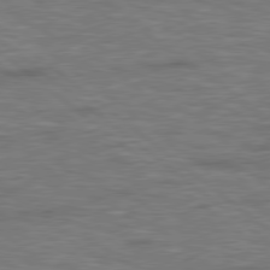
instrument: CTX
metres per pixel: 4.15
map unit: Hpe
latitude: 78.7058
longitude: 179.4454
